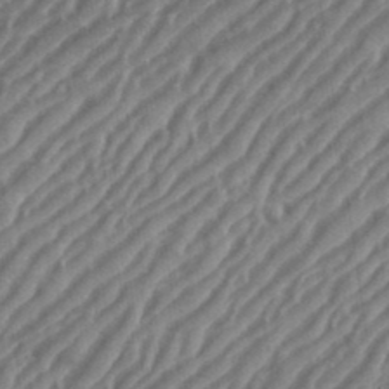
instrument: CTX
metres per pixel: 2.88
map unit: eHh
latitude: 36.0444
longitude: -134.4034
